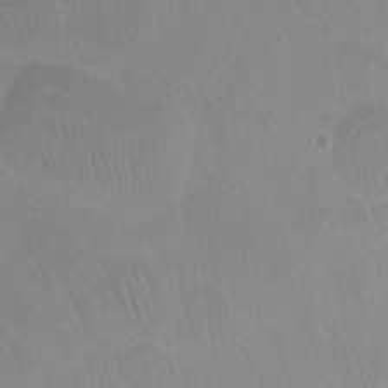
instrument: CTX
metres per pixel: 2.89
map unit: Ht
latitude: -10.9920
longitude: -44.6112
